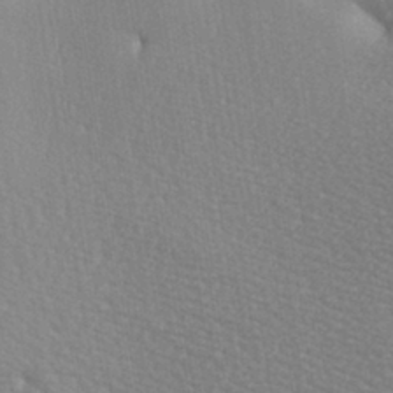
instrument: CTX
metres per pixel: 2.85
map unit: lAa
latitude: -8.2550
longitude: -124.4223
